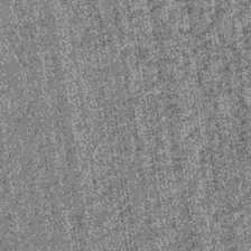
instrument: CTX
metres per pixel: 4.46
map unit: lHb
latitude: -39.1242
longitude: 67.5211
